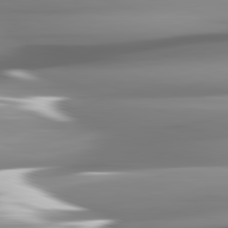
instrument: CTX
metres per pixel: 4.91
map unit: lApd
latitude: 82.3467
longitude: -143.6505
